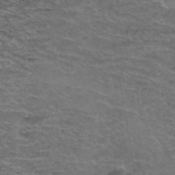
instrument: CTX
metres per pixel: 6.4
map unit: Hto
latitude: 37.9717
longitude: -42.5168
